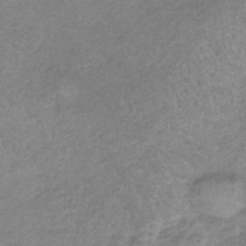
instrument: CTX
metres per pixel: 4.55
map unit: HNb
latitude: -34.6329
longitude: 56.5951
